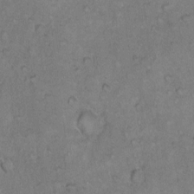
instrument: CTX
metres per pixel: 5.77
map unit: Hto
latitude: 10.6302
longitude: -60.6490
